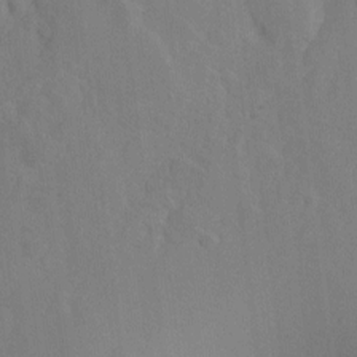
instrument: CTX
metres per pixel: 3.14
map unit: Hto
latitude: -7.8800
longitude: -41.1970
